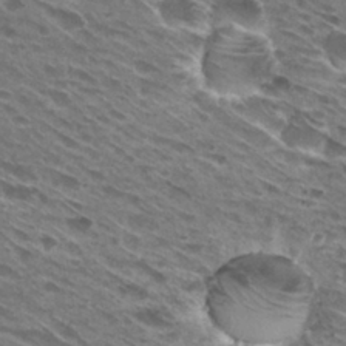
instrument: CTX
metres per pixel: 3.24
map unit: Hto
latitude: 29.0458
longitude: -43.6505
